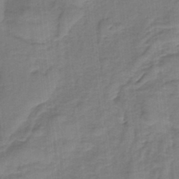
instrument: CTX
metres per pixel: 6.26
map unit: HNb
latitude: -35.5588
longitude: 57.6155
